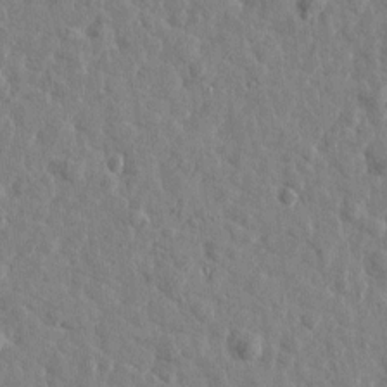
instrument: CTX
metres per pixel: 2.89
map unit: Htu
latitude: 1.5371
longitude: -179.1781
